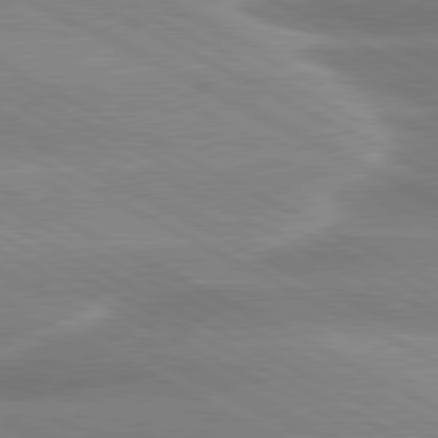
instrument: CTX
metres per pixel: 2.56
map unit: lApd
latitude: 80.1956
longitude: -135.8583
